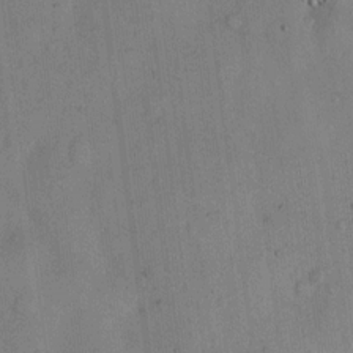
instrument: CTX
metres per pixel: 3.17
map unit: eHh
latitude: 12.3090
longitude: -62.3845
